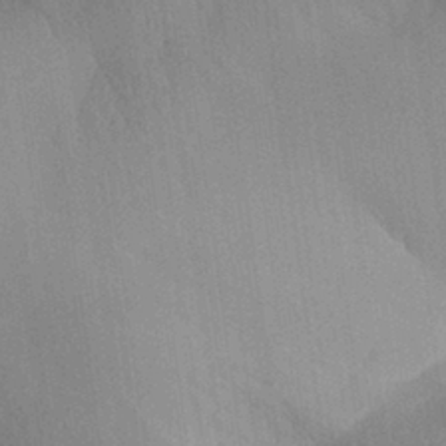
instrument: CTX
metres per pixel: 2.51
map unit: Aa
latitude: 30.4412
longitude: -144.1955
